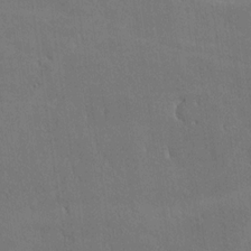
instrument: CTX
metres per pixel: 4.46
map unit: lHvf
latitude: -9.5777
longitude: -102.5923
